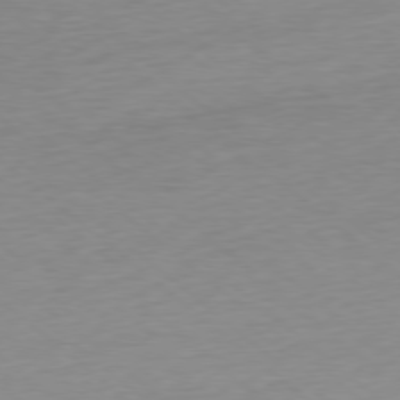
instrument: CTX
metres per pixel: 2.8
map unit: Ap
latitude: -78.3306
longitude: -63.2915
